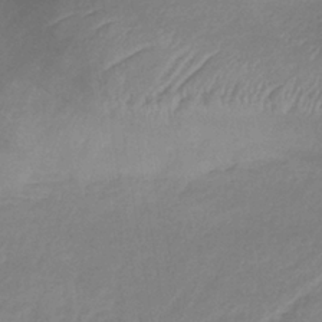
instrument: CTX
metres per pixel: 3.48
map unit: lHb
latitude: -37.5210
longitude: 73.7477
